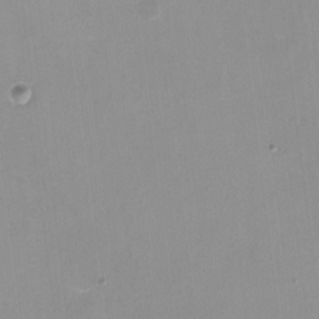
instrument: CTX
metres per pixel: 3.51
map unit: HNhu
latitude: -0.3496
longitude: -4.9136
